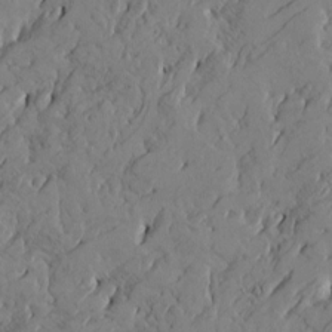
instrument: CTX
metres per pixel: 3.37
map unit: Htu
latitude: -4.4818
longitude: -176.8758
